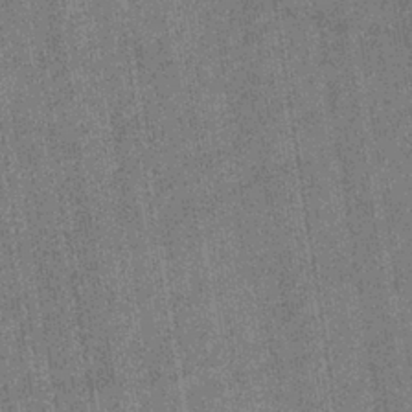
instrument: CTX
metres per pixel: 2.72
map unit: eHb
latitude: -38.3495
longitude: 80.7841
